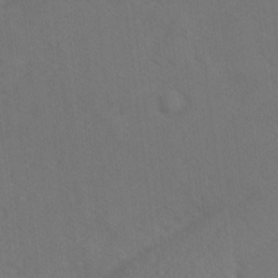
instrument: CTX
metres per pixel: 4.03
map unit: Ave
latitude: -8.3873
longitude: -120.8569
